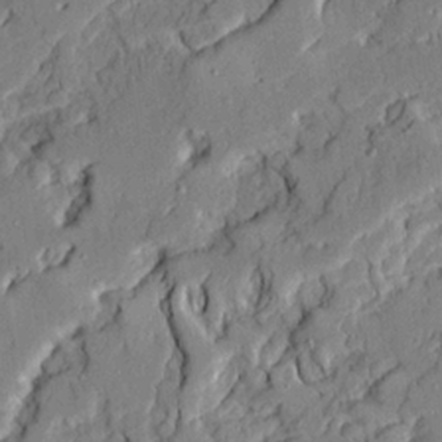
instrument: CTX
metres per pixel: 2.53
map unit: Ave
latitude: 22.0444
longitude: -129.6883
